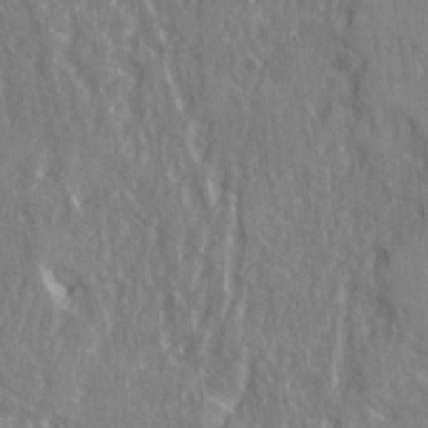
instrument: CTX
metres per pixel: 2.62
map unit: Ave
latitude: 22.1578
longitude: -134.2522
